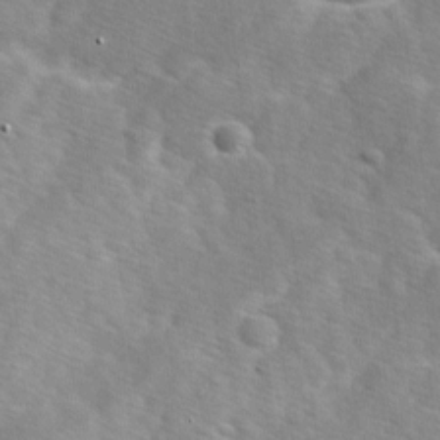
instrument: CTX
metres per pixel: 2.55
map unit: Ave
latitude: 1.1781
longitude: -111.8772
